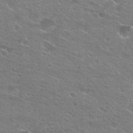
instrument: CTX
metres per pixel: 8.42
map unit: Hto
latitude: 25.2348
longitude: -43.9906
